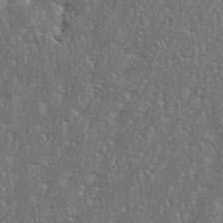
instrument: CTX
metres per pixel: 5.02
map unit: eHh
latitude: 35.9528
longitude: -132.5735
